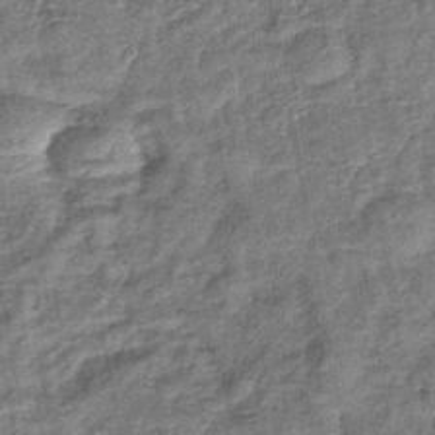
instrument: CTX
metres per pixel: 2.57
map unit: lHb
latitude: -42.7652
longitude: 79.4832
